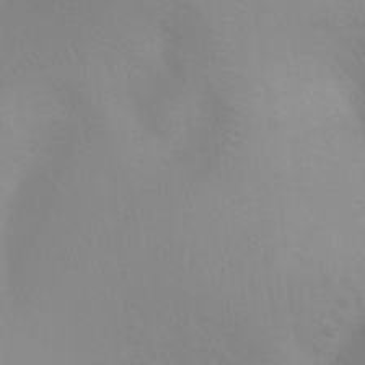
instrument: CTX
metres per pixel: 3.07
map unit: Ht
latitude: 3.0458
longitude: -25.3481
